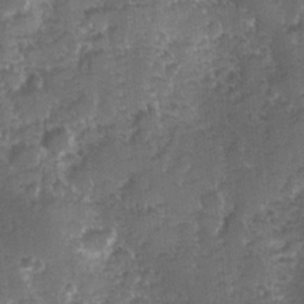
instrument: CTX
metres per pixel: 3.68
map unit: Hve
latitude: 24.4412
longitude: 146.7274
